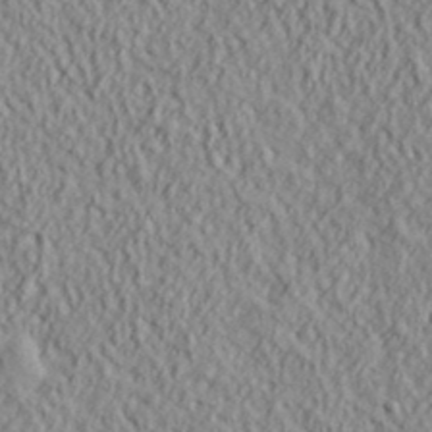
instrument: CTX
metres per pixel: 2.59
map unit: lHvf
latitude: 38.9891
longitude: -90.0633
